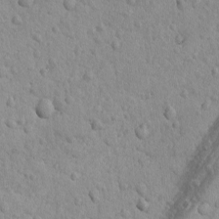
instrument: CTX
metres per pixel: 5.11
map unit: lAvf
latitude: -8.7274
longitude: -119.9906
